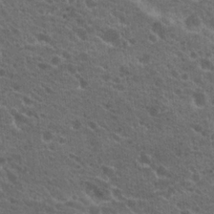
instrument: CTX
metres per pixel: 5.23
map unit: Hto
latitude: 19.8394
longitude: -34.1200
